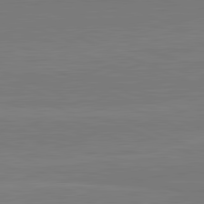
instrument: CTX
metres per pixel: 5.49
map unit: lApd
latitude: 82.1388
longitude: 166.4062
